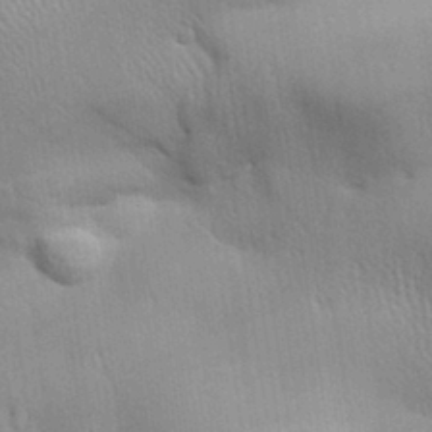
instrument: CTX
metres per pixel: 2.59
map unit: Aa
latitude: 32.7246
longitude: -141.1403
